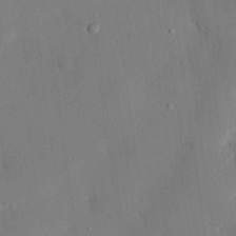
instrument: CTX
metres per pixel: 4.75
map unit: eHh
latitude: 27.5182
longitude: -79.7072
